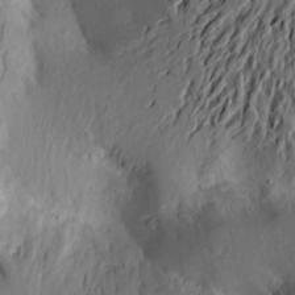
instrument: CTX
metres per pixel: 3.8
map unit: Aa
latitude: 19.3103
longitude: -144.7246
